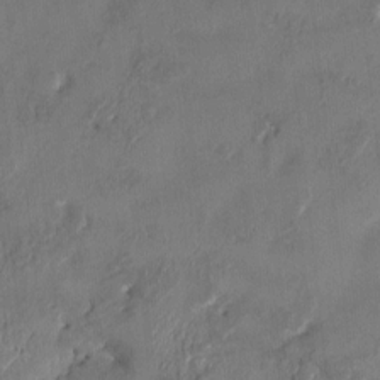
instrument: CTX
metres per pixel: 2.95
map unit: HNhu
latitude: 3.5560
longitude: -6.9514
